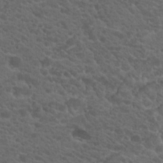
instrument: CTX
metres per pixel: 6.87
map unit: Hto
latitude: 19.4993
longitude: -34.7624
